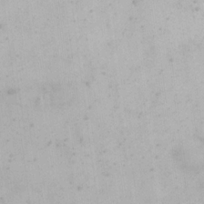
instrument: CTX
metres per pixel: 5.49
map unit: eHh
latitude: 18.4412
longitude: -66.1766
